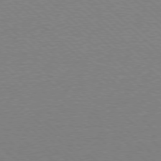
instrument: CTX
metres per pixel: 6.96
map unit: Ap
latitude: -78.2550
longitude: -62.4034
